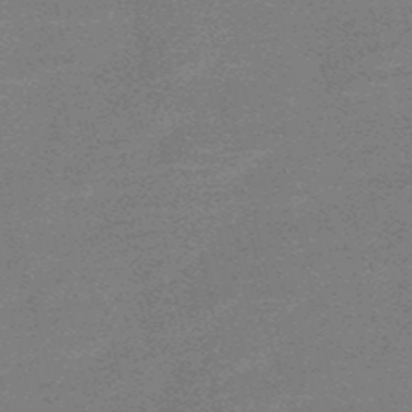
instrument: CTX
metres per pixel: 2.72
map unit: HNb
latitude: -52.2739
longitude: -47.4049
